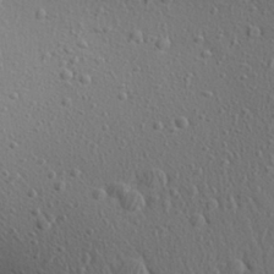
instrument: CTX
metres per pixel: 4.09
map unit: Aa
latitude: 27.4804
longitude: -144.4223
